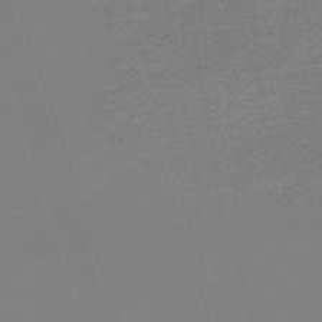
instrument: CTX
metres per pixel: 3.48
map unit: lHb
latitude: -49.2187
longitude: 82.0661
